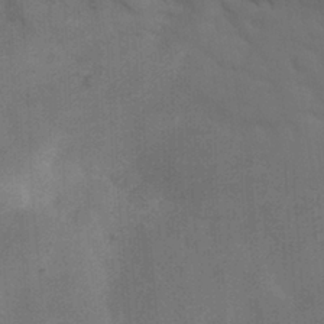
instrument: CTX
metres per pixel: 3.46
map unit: Nhu
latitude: 26.4979
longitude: -70.2333
